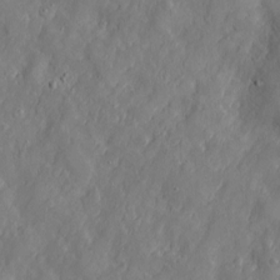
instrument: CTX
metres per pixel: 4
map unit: Htu
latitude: -6.2928
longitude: 160.1795
